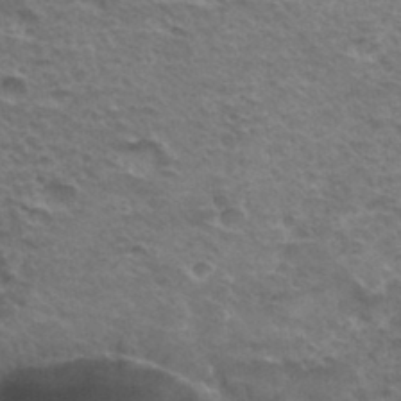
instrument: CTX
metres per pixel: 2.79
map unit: Hto
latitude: 34.9513
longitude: -43.8961
